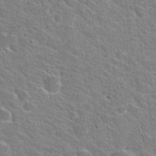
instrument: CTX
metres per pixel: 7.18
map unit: Hto
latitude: 31.2537
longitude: -44.5357
